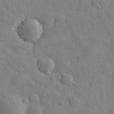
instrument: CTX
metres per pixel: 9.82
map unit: eHh
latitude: 31.0270
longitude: -71.7449
